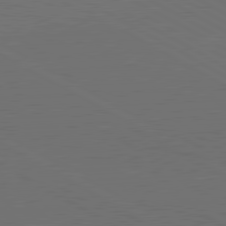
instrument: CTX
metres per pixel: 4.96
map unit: lApd
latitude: 80.6113
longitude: 117.3131
